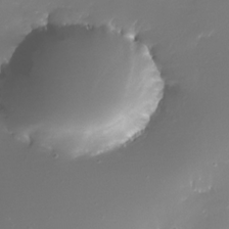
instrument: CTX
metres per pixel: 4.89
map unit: Nhe
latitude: -32.7652
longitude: -116.7057
